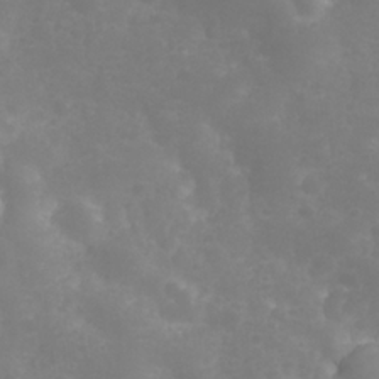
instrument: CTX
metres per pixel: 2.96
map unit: Nhu
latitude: 25.6127
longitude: -63.7261
